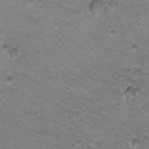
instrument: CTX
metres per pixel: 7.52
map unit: Hto
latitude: 20.4790
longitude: -32.4790
